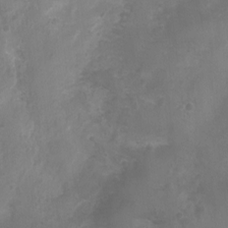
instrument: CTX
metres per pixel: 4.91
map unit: Nhu
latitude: -0.0850
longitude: -16.6113
